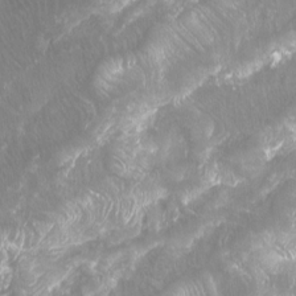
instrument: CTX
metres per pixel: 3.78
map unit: Htu
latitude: -6.9163
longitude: -49.0647
